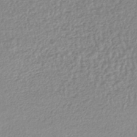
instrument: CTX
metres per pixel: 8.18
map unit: lHb
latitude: -44.6141
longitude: 68.1038
